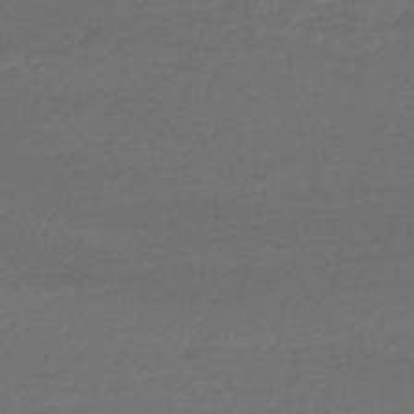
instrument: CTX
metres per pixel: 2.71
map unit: HNhu
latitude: -45.9556
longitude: 93.5966
